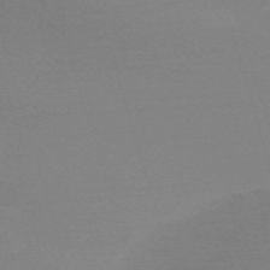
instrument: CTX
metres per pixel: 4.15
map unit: eHh
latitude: -62.4629
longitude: 52.3117
